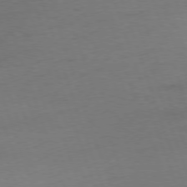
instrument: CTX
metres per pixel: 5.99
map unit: Ap
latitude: -76.3684
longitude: -73.0459
